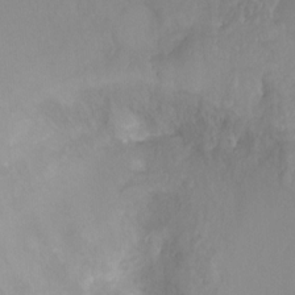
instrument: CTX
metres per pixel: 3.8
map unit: Ht
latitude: 2.2144
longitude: -34.7435
